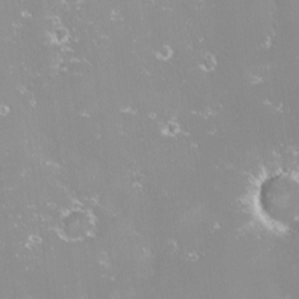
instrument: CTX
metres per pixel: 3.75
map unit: HNhu
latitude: -1.4644
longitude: 11.0487
